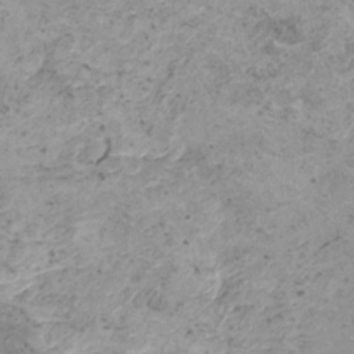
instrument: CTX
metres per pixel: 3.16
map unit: HNhu
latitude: 0.4790
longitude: 3.3509
